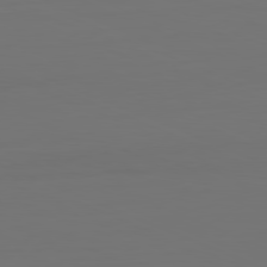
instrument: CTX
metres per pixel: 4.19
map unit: Hpe
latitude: -81.8423
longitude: 7.5777
